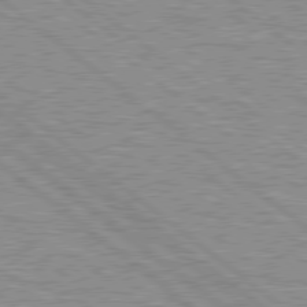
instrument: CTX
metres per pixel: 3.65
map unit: Hpe
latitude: 78.6680
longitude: -156.4223
